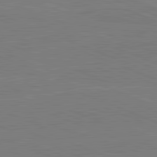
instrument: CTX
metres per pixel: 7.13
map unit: lApd
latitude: 82.2522
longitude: -156.6490
